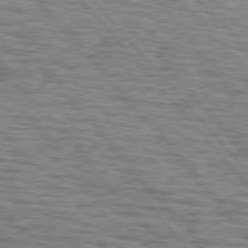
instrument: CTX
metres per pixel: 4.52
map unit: lApd
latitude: 75.6127
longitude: -82.7813
